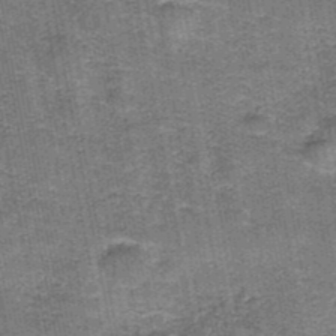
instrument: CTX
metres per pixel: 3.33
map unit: HNb
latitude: -36.1416
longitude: 51.5399
